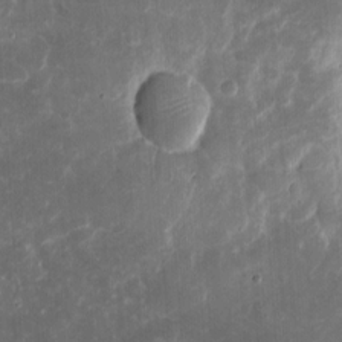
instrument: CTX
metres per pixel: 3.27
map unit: eHh
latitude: 5.0836
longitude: -70.4601
